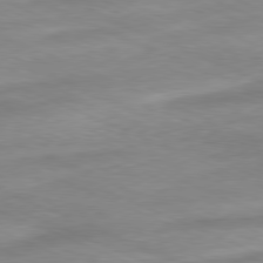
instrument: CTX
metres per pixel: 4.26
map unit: Ap
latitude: -81.6533
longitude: -81.2348
